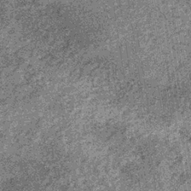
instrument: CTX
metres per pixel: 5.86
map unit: lHb
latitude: -36.1794
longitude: 67.5211
